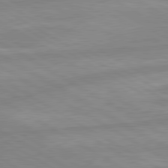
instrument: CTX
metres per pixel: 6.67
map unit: lApd
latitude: 80.2145
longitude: -168.0255
